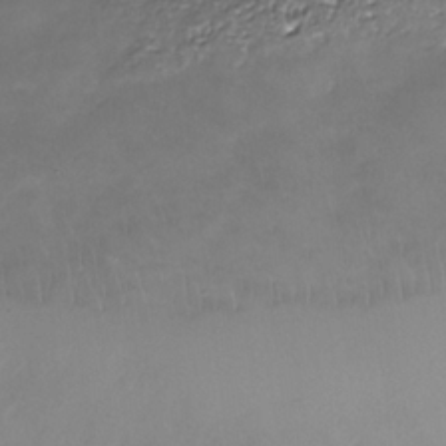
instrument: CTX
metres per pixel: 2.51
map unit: Nhe
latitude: -37.0675
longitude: -87.1781
